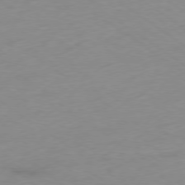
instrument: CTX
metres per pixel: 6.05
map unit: Ap
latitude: -78.2550
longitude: -59.3860
